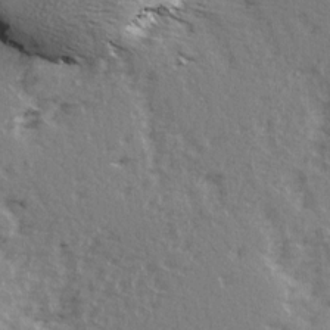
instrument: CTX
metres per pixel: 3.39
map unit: Ave
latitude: 14.7247
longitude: -104.8002
